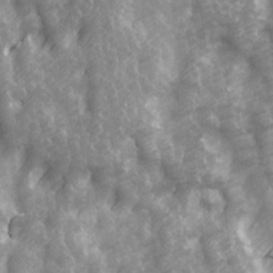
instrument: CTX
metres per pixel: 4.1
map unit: Ave
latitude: 13.7450
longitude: -104.6869
